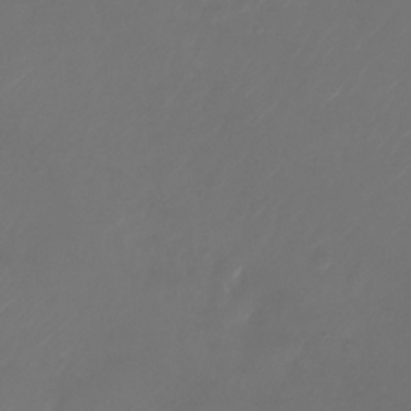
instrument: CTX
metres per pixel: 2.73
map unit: Nhu
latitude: -27.5588
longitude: -72.3657
